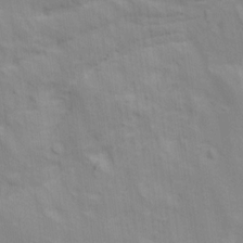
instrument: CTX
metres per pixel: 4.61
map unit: Ave
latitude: 16.3656
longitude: -138.7624
